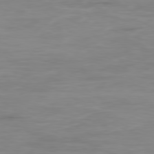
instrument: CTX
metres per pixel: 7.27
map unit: Ap
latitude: -79.3131
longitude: -77.5938
